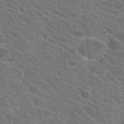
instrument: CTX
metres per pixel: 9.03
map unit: Hto
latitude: 23.3104
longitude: -38.8569
